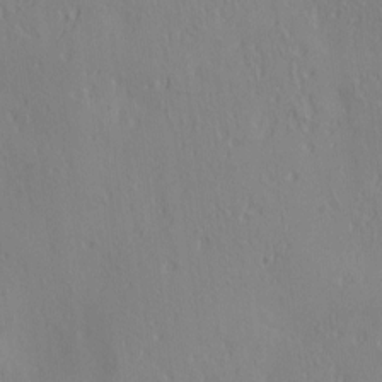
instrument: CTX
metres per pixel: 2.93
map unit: lAa
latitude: 5.6694
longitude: -114.4034
